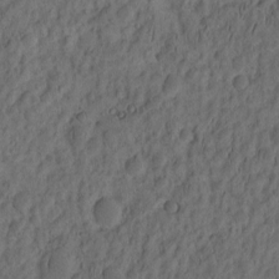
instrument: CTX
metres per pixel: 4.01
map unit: eHh
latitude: -2.2172
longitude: 16.9731
